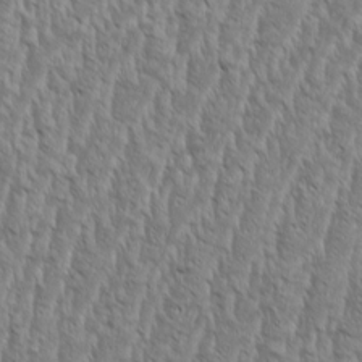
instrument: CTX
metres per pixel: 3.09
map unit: Aa
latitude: 9.1403
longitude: -130.2901
